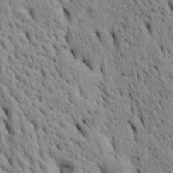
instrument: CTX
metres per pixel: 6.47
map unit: Htu
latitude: -4.5007
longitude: 152.6140
